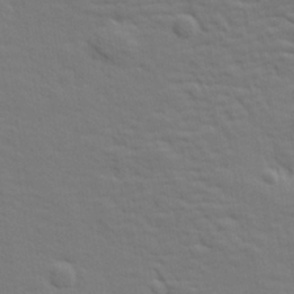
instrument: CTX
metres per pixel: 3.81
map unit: lHvf
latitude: 26.6869
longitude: 143.1620
